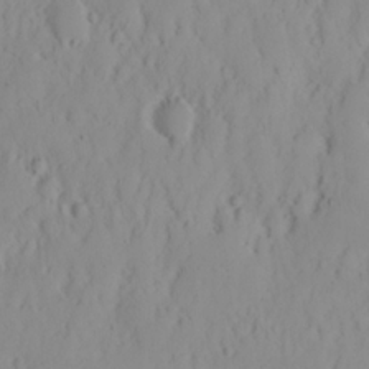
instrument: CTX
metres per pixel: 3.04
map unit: Nhu
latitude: 16.3467
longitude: -73.4427
